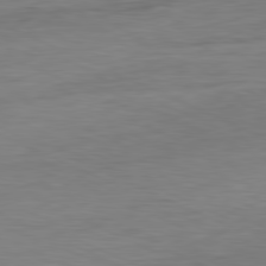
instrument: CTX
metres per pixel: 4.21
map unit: Ap
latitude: -81.4455
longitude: -76.4601
